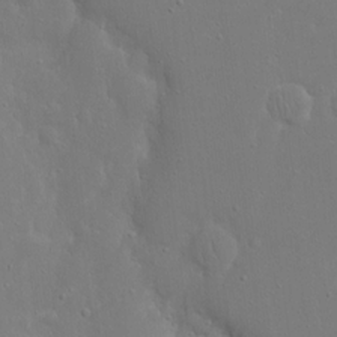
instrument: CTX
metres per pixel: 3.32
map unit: eHh
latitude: 16.7813
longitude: -71.5182
